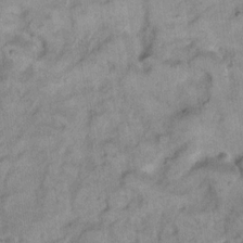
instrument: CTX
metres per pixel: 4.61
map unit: eHh
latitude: 14.7247
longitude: -65.1592
